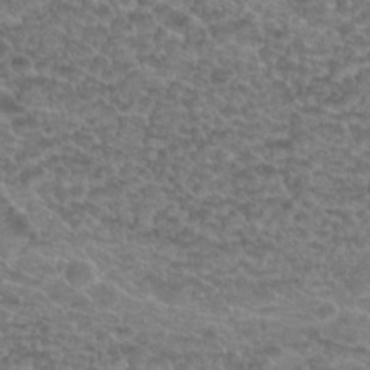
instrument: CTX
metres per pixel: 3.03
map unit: Hto
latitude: 19.8772
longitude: -37.0270
